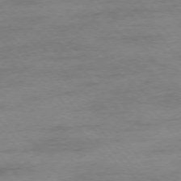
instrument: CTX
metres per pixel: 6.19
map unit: Ap
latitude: -76.4440
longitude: -84.3656
